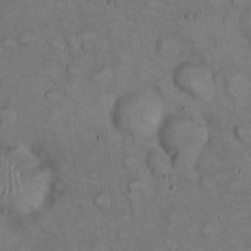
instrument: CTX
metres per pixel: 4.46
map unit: eHh
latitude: 22.6868
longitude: -60.3656
